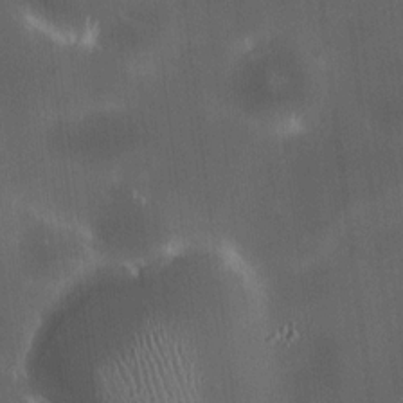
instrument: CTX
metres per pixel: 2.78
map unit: HNhu
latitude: 9.0459
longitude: 13.7478
